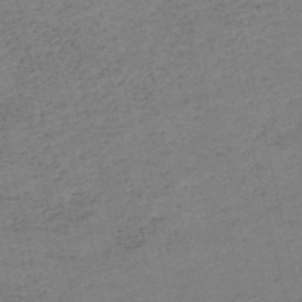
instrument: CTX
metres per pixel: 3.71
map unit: eHh
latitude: -54.4818
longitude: -89.5938
